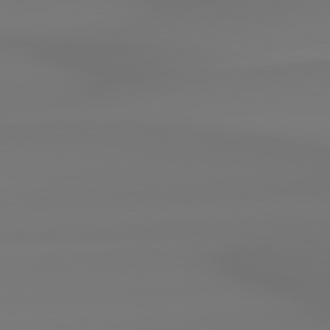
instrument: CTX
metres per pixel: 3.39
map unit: Hpe
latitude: 78.8569
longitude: -136.3845
